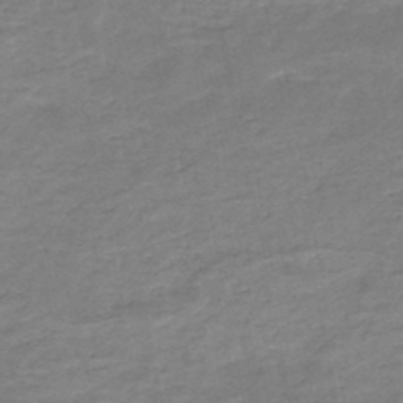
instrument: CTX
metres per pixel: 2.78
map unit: HNb
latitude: -48.8030
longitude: -39.4048
